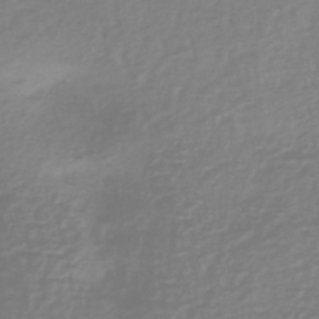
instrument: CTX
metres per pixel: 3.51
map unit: lHb
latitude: -40.3873
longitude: 64.9164
